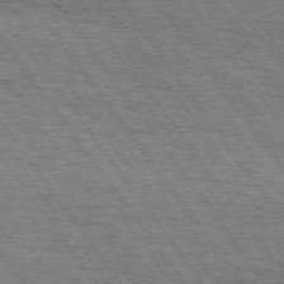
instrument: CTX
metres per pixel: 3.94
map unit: Hpe
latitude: 75.0836
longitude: -152.2712
